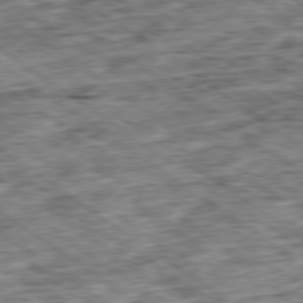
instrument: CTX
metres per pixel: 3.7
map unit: Ap
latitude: -79.5588
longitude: -75.7639
